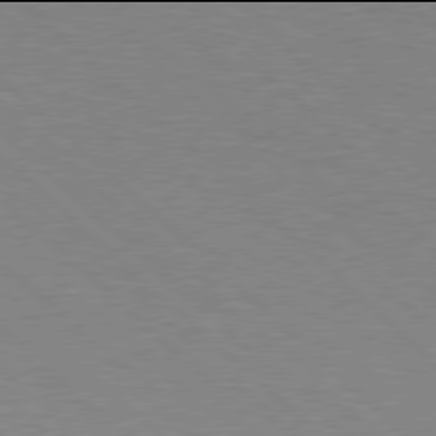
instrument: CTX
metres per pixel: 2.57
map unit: Hpe
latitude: 77.9906
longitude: -153.3671
